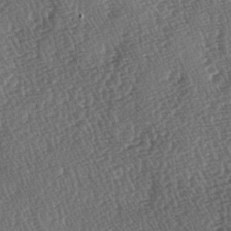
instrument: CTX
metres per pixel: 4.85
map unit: lAa
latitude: -3.5588
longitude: -122.7057
